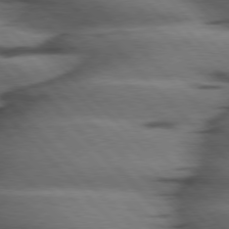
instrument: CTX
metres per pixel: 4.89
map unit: Hpe
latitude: 77.3103
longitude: -154.3656
